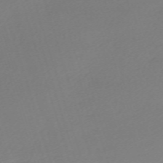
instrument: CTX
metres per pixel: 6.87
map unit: eHh
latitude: -62.2928
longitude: 53.0864
